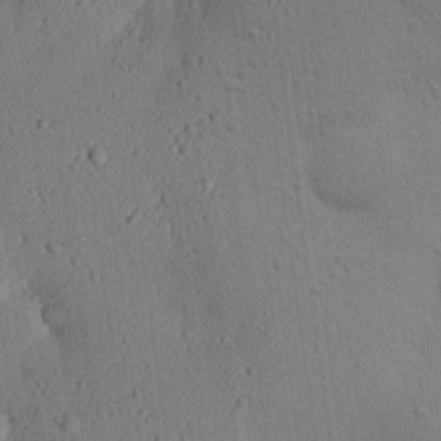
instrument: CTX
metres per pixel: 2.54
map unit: eHh
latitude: 25.4993
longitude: -79.8017
